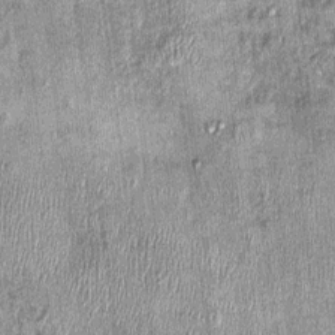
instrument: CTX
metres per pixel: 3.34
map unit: Nhu
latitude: -0.1984
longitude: -15.3104
